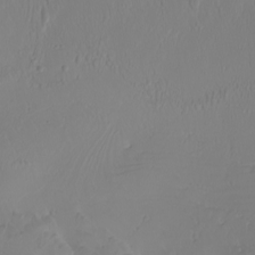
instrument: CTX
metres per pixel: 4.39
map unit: Htu
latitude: -7.0297
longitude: -69.7260
